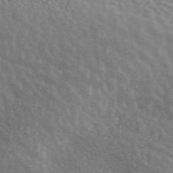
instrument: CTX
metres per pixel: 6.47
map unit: ANa
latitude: 45.3859
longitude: 27.8800
